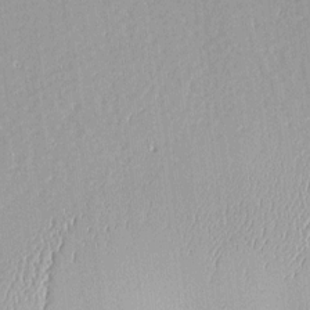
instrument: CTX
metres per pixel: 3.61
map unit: Aa
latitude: 10.2712
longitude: -128.6679
